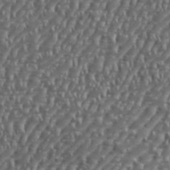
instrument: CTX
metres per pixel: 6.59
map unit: eHh
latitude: 35.9906
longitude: -133.9717
